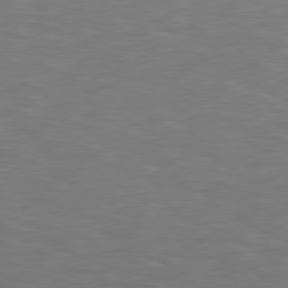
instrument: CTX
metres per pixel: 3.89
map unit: Hpe
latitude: 79.0459
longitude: -162.1956
